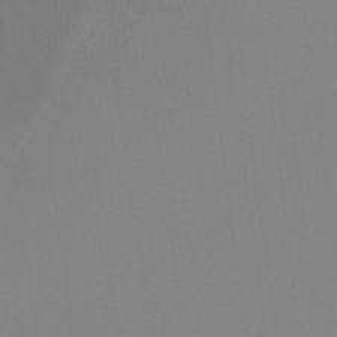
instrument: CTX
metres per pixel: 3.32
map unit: Hto
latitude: -8.0850
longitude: -51.7071
